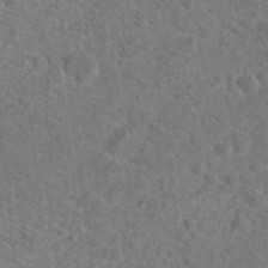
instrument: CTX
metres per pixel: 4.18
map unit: Hto
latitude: 18.3278
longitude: -43.5938
